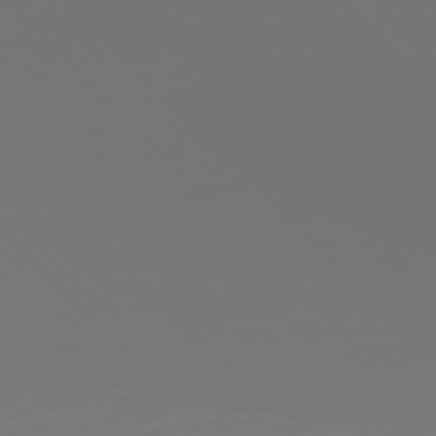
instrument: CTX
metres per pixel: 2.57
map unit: Ap
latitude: -76.7274
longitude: -62.4790
